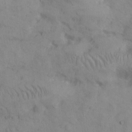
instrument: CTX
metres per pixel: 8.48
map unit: Hto
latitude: 6.9892
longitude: -60.3278
